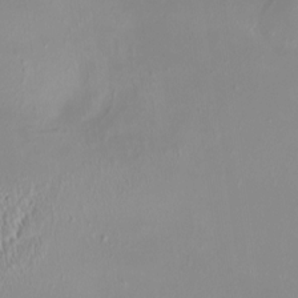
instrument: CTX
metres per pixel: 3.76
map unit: HNhu
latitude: 3.8961
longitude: 7.5777
